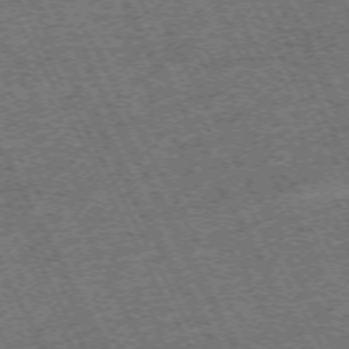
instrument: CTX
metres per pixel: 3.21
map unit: Hpe
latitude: -71.7478
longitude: 10.6708
